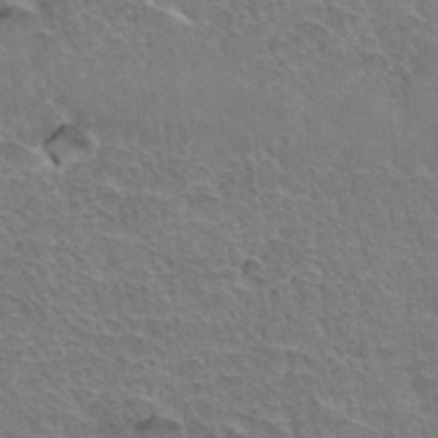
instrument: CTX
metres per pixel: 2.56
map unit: Hto
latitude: 35.3859
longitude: -46.5735
